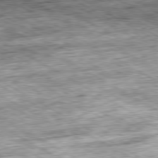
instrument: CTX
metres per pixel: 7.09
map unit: Ap
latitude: -80.3307
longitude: -88.4601
